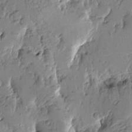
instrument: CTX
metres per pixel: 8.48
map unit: Htu
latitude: -0.6708
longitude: -177.5371
